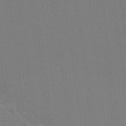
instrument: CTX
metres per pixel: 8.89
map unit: lAvf
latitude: 16.1956
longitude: -126.9325
